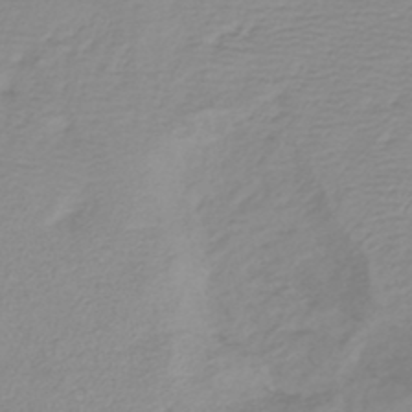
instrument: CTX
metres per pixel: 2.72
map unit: HNb
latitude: -45.3321
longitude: 55.1809
